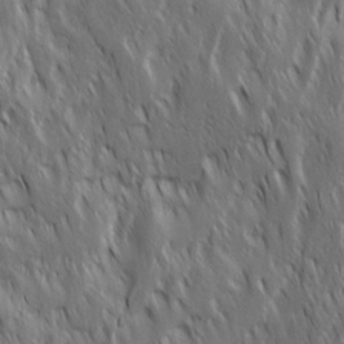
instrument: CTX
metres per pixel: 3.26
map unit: Ave
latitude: 15.2726
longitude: -134.4034
